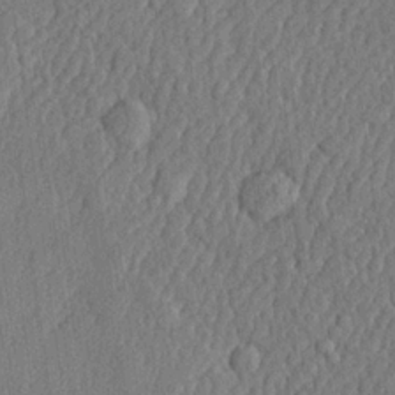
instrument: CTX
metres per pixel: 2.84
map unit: lHvf
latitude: 22.4412
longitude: 142.7652
